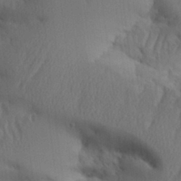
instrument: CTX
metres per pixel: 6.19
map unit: Aa
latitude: 32.3845
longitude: -141.0458
